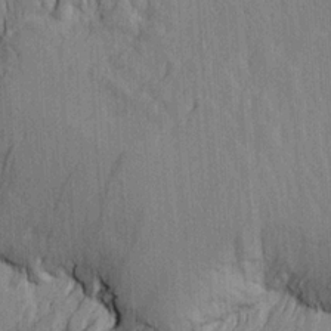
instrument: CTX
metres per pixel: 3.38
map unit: Htu
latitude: -4.4818
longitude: -177.5938
